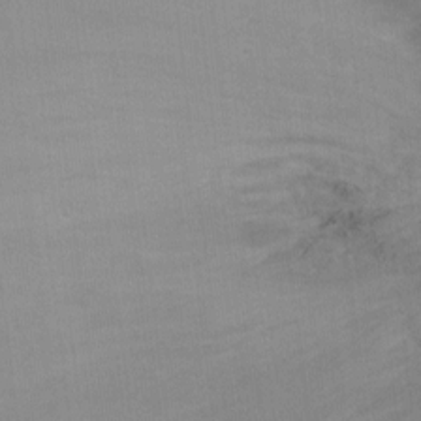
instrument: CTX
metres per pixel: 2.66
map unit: Ht
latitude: -9.7100
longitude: -38.4412
